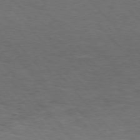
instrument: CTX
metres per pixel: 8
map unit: Hpe
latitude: 76.2144
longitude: -157.8961
